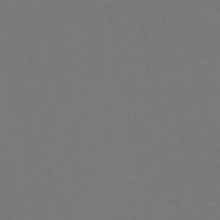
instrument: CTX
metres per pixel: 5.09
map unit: HNb
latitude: -47.2754
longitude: -42.8002
